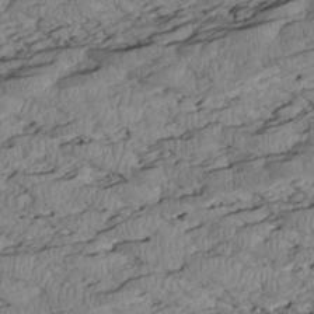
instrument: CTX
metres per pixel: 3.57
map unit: Htu
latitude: 2.5545
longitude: 149.4266
